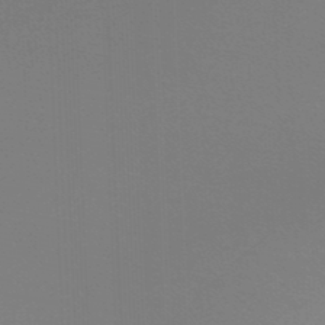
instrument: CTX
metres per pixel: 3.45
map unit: lHb
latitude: -45.6911
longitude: 63.8800
